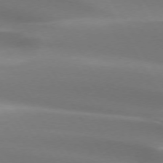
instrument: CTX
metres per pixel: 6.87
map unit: lApd
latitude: 73.4805
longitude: -49.7072
